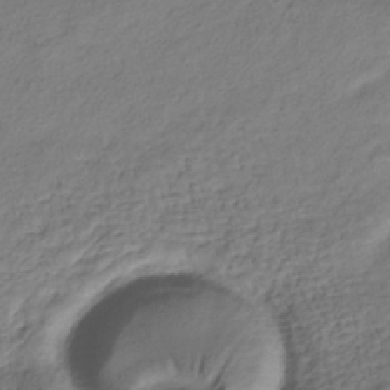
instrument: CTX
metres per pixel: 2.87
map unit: HNhu
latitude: -39.9745
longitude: 102.1228
